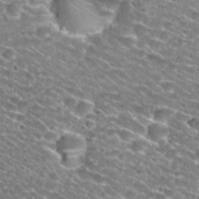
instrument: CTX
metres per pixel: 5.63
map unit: Nhu
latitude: 29.2159
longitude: -49.6127
